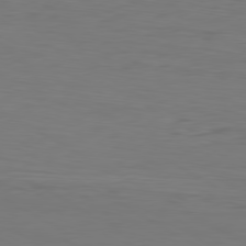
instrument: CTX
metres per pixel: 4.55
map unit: Hpe
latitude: -80.7086
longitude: 17.8801
